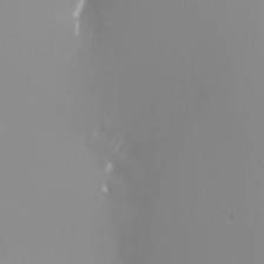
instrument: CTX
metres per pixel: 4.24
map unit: Nhu
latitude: -8.3684
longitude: -91.4426
